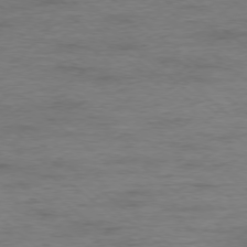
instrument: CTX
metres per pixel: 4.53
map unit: Ap
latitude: -77.7667
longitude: -92.5734
